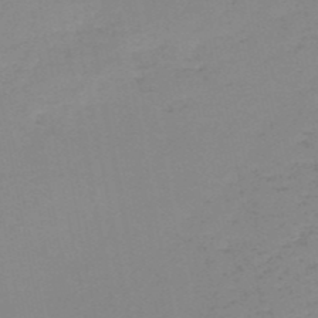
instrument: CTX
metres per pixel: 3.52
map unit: HNb
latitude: -51.0297
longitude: -52.6869
